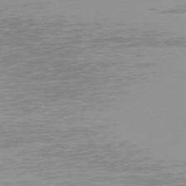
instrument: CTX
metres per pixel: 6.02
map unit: Hpe
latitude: 76.0255
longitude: -127.3104
